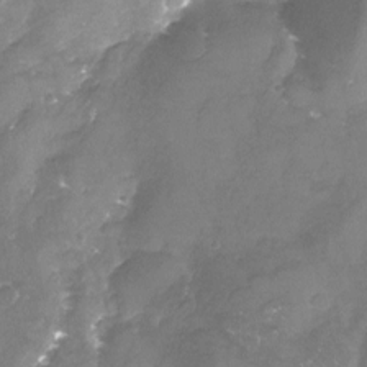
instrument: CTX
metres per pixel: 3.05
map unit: Nhu
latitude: -23.5399
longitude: -57.6127
